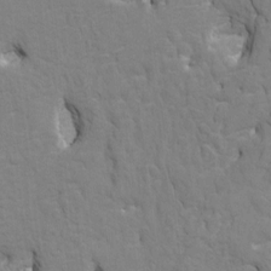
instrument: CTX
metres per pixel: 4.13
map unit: HNhu
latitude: 6.8569
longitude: -3.9528
